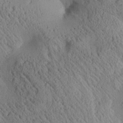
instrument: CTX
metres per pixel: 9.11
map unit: Aa
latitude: 25.2348
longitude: -133.8961
